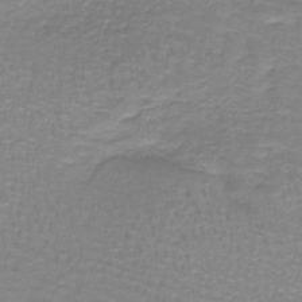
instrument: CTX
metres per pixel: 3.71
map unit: lHb
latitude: -40.6518
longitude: 57.0297
